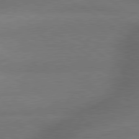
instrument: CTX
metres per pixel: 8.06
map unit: lApd
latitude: 79.5938
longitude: -153.2915
